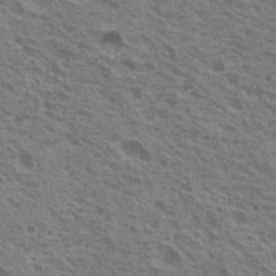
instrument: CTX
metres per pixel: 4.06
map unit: Nhu
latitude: 19.9528
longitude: -30.7625
